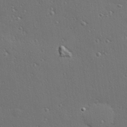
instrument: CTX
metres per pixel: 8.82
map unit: Hve
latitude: 27.4049
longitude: -90.6679
